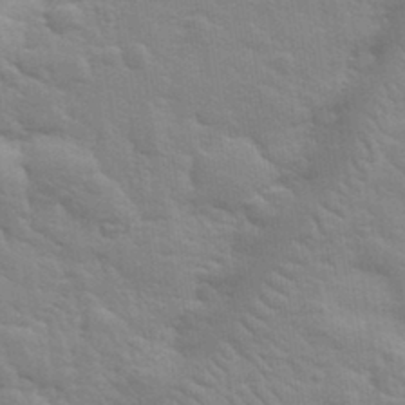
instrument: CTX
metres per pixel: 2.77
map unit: lHvf
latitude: 34.1577
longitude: -82.4790
